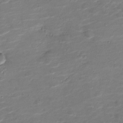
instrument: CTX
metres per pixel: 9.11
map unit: Nve
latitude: -19.9556
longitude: 103.1998
